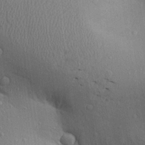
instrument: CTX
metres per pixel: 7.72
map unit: Aa
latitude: 23.0080
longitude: -144.6112
